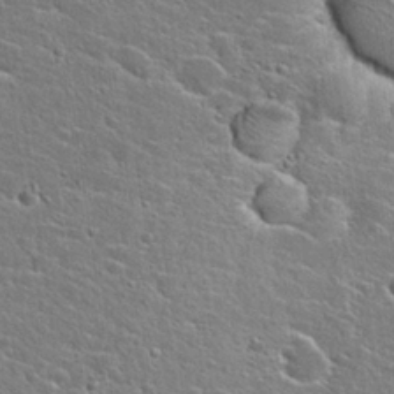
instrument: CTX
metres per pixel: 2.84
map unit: Hto
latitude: 24.7057
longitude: -44.6112
